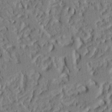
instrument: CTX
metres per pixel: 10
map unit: Ht
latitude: 8.5546
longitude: -76.1577
